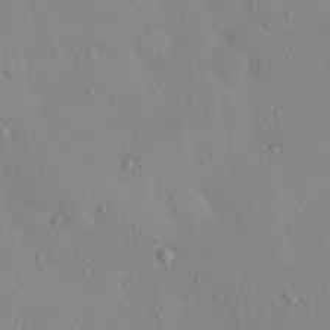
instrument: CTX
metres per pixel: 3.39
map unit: eHh
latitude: -0.0283
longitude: 17.9745
